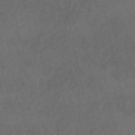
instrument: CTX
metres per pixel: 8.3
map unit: lHb
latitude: -47.7477
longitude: 70.5196
